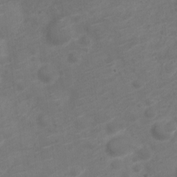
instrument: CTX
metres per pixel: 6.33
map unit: Nve
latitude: -19.4454
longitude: 106.5574
